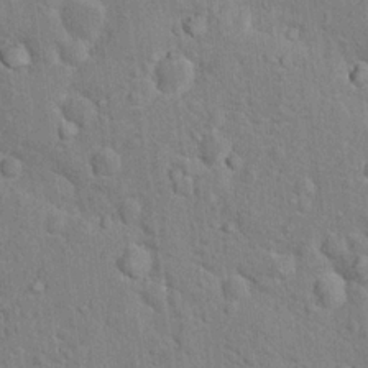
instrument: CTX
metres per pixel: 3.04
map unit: Nhu
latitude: 16.7813
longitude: -32.3845
